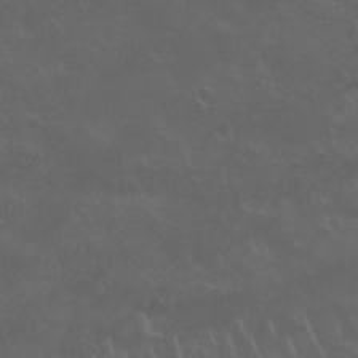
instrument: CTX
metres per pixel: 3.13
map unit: Nhu
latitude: 26.6113
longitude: -53.3104
